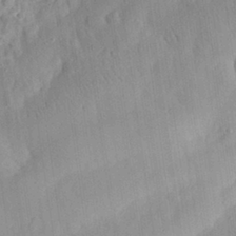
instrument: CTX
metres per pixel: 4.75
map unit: eHh
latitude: 29.6883
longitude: -74.7057
